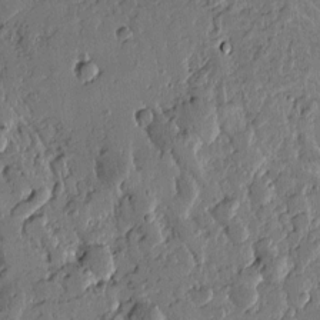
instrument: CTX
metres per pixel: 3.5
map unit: Htu
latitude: -0.5952
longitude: -178.2145
